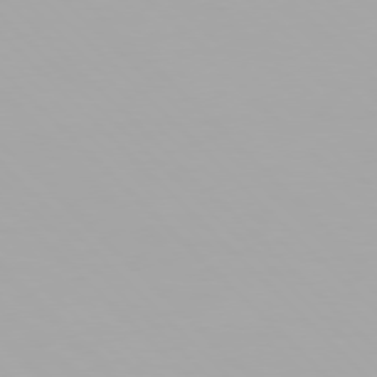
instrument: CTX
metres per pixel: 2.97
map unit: Hpe
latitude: 77.0836
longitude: -173.1781
